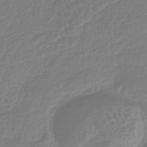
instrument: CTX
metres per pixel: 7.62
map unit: lHb
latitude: -41.6155
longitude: 67.2754
